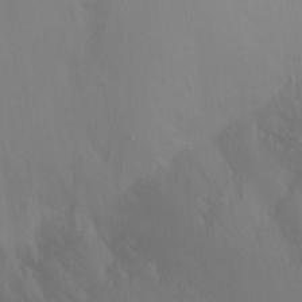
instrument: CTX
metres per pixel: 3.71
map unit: Ht
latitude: -10.7463
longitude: -39.7072
